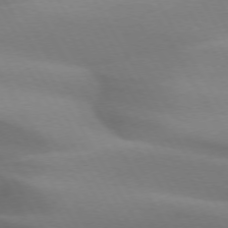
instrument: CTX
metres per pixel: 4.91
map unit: lApd
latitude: 72.9136
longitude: -51.5371
